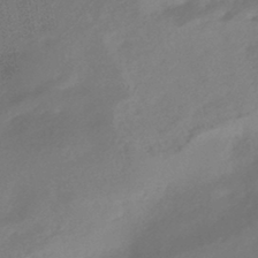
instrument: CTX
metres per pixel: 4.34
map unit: HNhu
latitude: -42.5195
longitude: 91.9745
